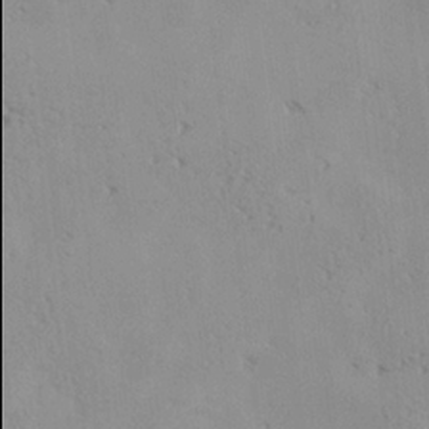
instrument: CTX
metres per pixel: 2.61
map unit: Nve
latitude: -9.1620
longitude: 174.0094
